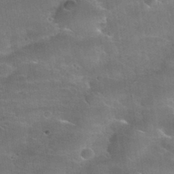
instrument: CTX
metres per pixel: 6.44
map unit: Nhu
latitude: 30.9325
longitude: -53.5749
